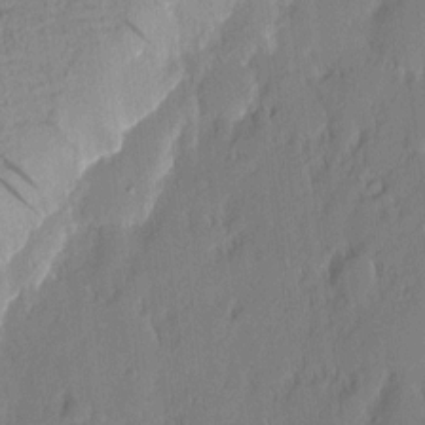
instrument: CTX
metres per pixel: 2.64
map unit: eHh
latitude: 3.2348
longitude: -76.6679
